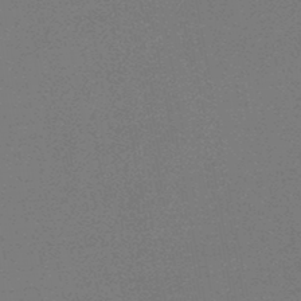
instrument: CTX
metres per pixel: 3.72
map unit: HNb
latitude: -45.7667
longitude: -39.9717
